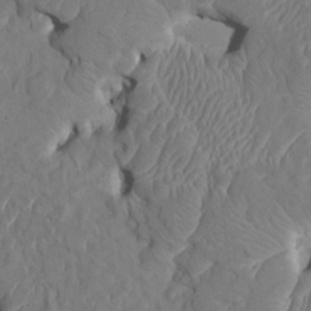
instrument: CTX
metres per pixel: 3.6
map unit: HNhu
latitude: 5.4993
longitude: -5.3671
